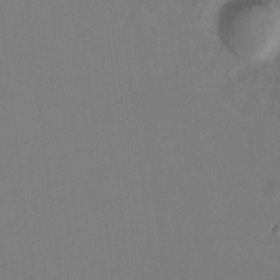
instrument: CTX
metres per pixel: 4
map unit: Hto
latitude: -12.4062
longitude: -39.9528
